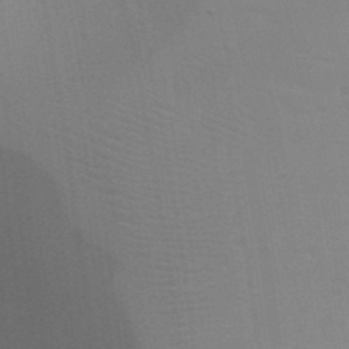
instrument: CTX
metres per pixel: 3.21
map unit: Nhu
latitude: 22.3845
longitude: -73.4805
